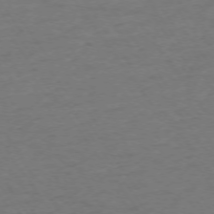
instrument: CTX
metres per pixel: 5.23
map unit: Ap
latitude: -74.8786
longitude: -85.5371
